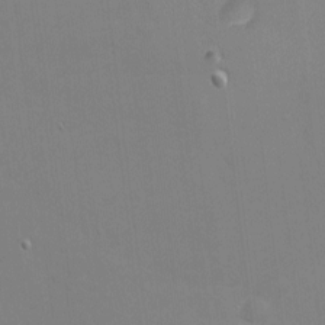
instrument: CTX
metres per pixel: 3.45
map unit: eHh
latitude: -2.3117
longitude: -79.7828
